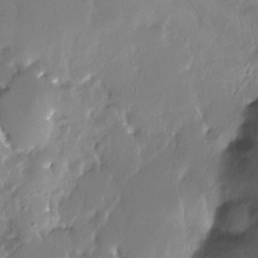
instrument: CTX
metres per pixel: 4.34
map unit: Nhe
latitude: -27.7288
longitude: -110.4601
